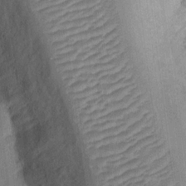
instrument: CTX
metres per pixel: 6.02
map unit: eHh
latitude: 12.3656
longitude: -70.4223
